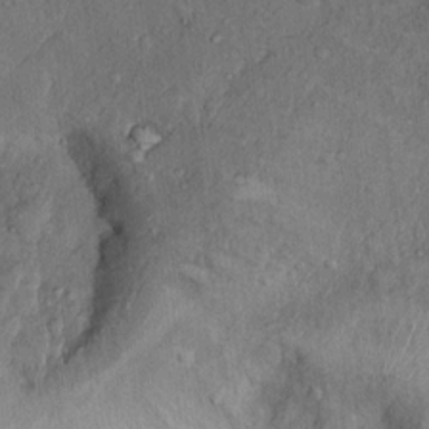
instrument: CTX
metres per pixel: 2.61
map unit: Nhu
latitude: 10.0255
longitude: -24.2522
